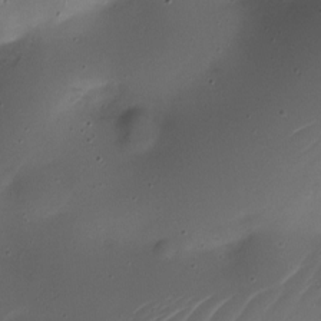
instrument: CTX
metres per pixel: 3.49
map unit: Nhe
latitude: -19.0864
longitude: 144.3684
